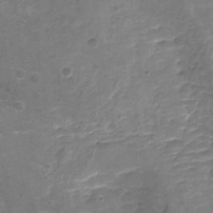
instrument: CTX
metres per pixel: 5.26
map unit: Nhu
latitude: -18.3117
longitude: -56.7813
